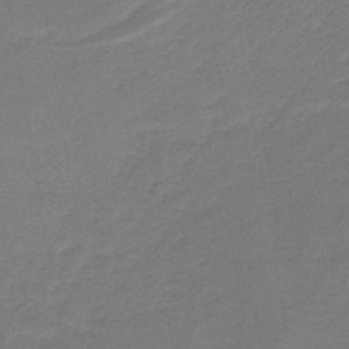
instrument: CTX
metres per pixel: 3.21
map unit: HNb
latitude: -43.0486
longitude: 49.4077
